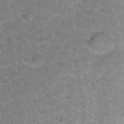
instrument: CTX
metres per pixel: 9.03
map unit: Hto
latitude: 21.6883
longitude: -49.1403
